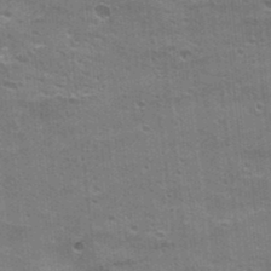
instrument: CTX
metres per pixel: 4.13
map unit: Hto
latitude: 22.9892
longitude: -41.8394
